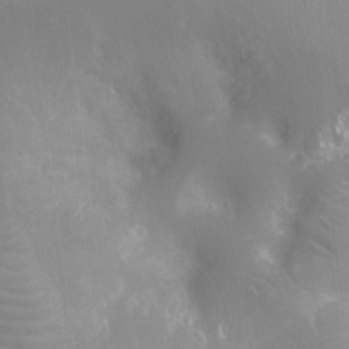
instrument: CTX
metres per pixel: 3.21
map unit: Nhu
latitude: -14.0661
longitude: -24.6490
